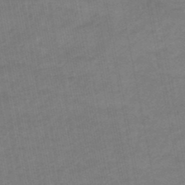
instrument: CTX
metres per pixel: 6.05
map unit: eHb
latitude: -48.1228
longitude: 85.7477
